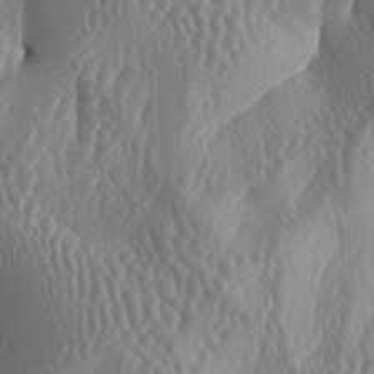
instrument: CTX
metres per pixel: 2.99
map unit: lAa
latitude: -6.4440
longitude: -128.6301
